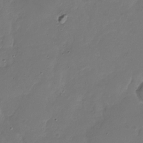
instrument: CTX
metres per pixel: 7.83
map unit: Nhu
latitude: -28.8786
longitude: -59.7828
